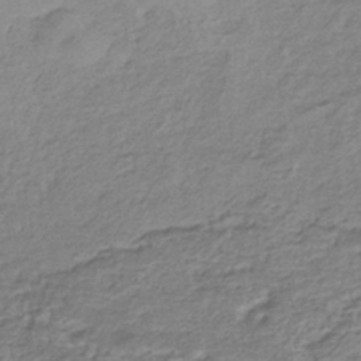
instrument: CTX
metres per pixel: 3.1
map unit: HNhu
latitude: -43.1620
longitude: 103.4832
